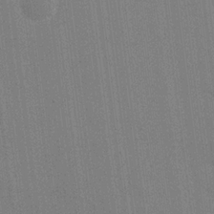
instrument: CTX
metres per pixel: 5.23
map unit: eHh
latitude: 19.3481
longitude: -68.1956
